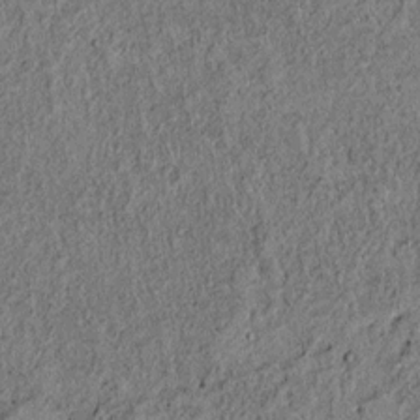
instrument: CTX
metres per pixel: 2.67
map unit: lAvf
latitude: 5.4237
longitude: 168.0850
